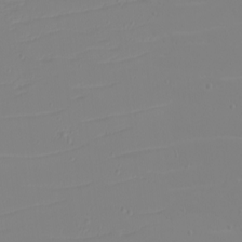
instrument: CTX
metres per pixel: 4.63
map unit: eHh
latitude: -5.9178
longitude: -84.4979
